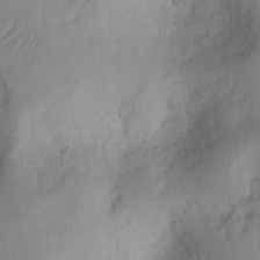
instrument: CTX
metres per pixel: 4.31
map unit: Ht
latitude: 9.3104
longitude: -74.8380
